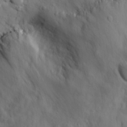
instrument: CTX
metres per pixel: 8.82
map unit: eHh
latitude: 28.3278
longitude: -78.4601
